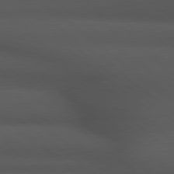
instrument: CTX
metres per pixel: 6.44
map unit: Hpe
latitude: 78.7247
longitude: -162.3468
